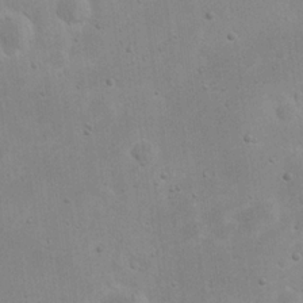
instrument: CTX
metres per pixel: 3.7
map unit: eHh
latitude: 20.7247
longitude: -69.7072
